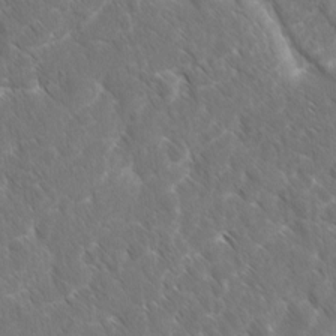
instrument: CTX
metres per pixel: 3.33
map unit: Ave
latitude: -10.7463
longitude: -119.2726
